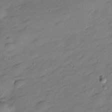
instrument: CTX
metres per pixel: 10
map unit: HNhu
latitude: -20.6140
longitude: 84.5573
